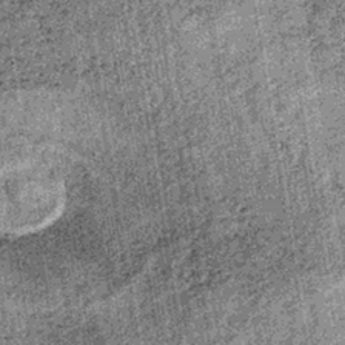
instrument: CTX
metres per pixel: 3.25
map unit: lHb
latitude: -37.3887
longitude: 67.4266
